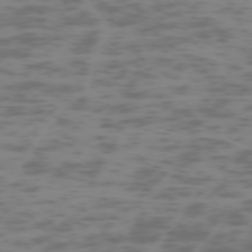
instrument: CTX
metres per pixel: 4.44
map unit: Hpe
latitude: -73.5021
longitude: 6.7841
